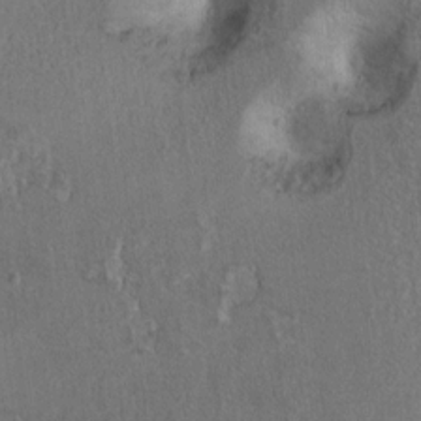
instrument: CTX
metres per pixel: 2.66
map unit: Ht
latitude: 9.4049
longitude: -32.0444
